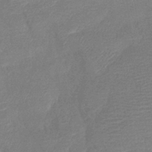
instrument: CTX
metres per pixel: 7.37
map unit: lHb
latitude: -40.4440
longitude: 77.5210
